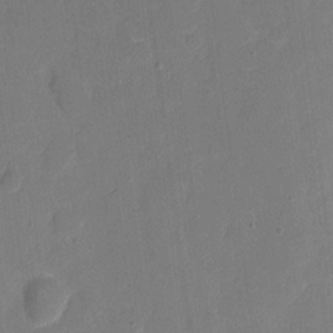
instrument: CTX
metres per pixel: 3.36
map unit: eHh
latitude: 6.1011
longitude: -66.3845
